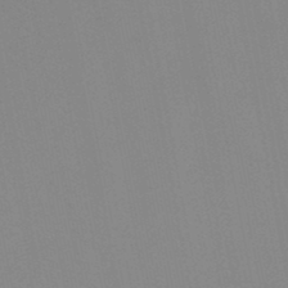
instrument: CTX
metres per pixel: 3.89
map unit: lHb
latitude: -48.3496
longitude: 69.7666
